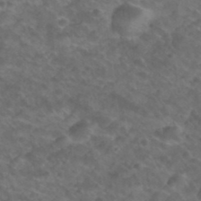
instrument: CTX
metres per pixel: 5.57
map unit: Nhu
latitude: 26.8758
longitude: -54.6868
